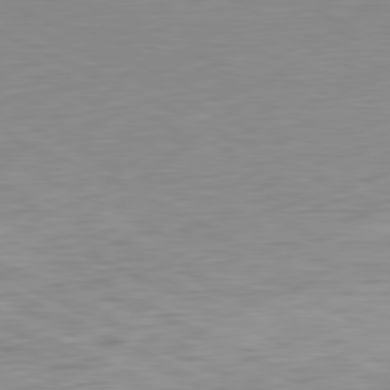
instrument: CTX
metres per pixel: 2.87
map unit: Ap
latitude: -81.4455
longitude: -62.7058
